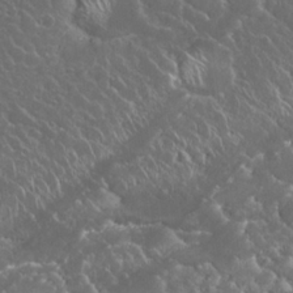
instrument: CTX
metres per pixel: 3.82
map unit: Nhu
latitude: 24.4790
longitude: -59.7261
